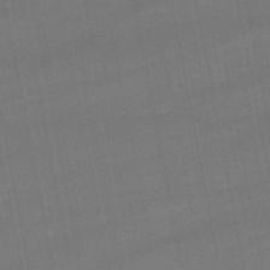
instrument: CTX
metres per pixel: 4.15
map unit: lHb
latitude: -47.5021
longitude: 73.8044
